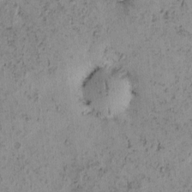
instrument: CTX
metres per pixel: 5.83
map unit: eHh
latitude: -0.7275
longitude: 19.1053
